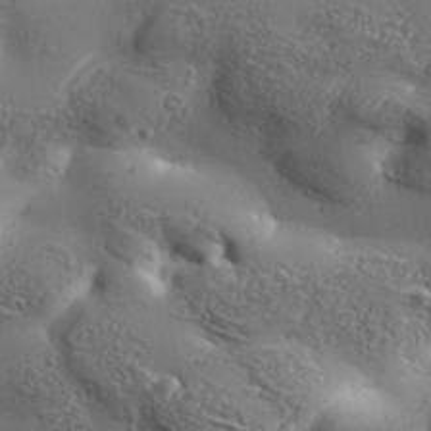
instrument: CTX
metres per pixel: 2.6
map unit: Aa
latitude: 32.9892
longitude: -134.2711
